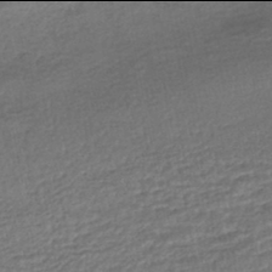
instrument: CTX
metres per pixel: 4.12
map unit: HNhu
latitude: -46.0094
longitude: 102.6519
